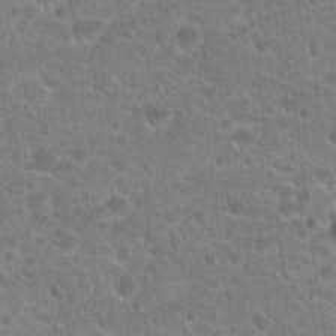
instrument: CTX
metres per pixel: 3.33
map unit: Hto
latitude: 20.4412
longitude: -43.2537
